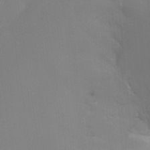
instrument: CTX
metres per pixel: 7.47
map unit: Ht
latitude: -15.3321
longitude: -51.6505
